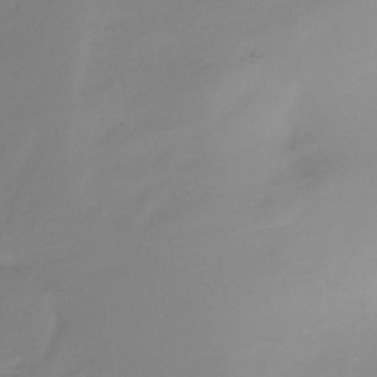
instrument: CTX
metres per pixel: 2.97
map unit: Ht
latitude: -12.1606
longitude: -47.2537
